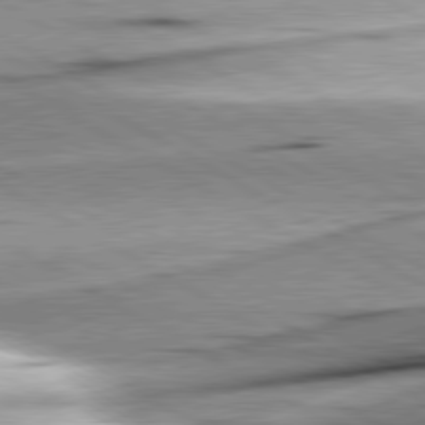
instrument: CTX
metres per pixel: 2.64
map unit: lApd
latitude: 80.2522
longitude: -157.0080
